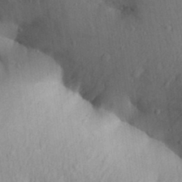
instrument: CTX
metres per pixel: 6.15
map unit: Aa
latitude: 30.7247
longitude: -146.9325
